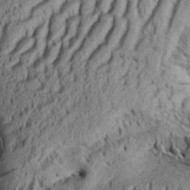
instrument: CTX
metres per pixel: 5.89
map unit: Aa
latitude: 33.4993
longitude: -137.0459
